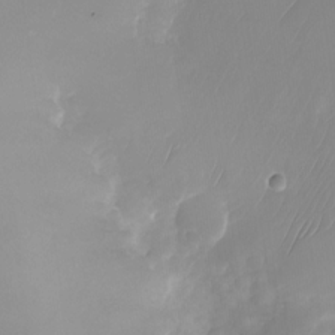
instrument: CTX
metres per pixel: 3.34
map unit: Nhu
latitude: -24.8408
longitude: -71.3670
